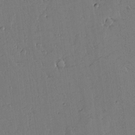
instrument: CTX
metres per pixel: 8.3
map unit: lAvf
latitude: 14.8947
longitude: -127.1781
